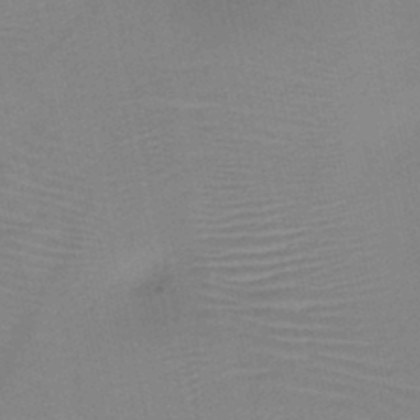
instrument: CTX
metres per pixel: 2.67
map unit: HNb
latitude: -45.6911
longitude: -41.6693
